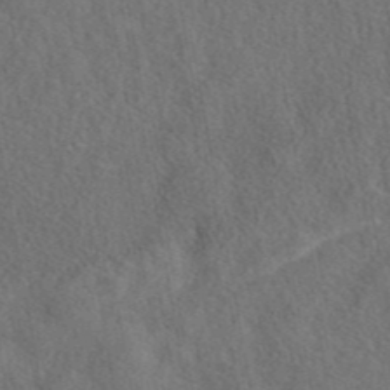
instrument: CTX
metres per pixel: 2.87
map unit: eAb
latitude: 43.8206
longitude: 109.3510
